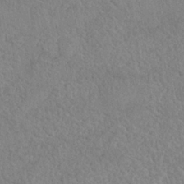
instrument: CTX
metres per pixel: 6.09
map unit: Nhe
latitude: -36.8219
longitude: -177.5938
